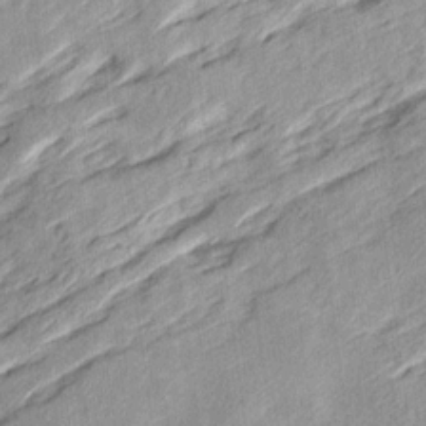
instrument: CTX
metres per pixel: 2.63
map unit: Ave
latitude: 15.8584
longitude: -137.3482
